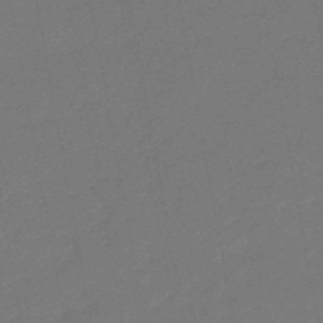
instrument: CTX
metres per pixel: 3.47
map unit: eHb
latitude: -47.3698
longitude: 82.3495
